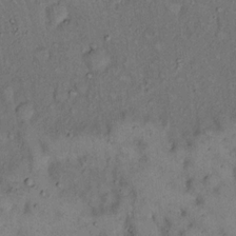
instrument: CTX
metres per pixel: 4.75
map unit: eHh
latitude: 16.2145
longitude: -62.2145
